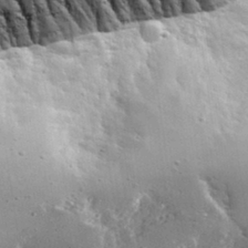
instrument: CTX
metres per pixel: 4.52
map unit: lHvf
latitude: 31.0459
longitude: -93.1403
